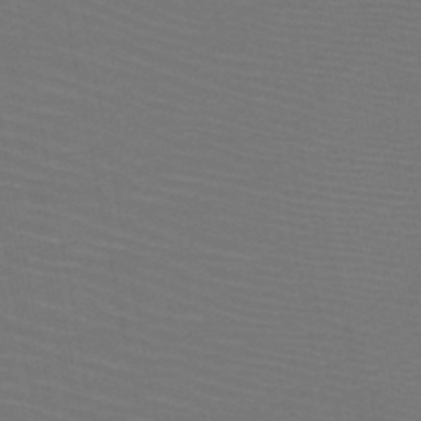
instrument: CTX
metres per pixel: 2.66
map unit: HNb
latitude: -47.9745
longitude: -45.2159
